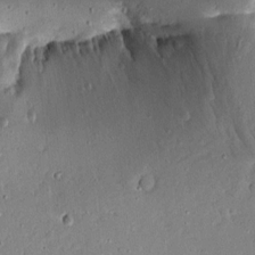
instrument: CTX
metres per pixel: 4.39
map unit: Aa
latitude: 13.0270
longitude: -140.1199
